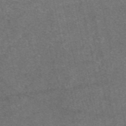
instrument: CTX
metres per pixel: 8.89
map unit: eAb
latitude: 47.9906
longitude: 105.0297
